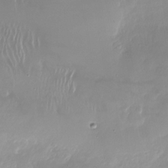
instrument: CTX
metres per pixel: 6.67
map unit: Nhu
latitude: -27.4643
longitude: -60.6490
